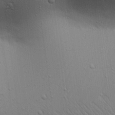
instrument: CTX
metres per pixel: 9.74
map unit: Aa
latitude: 18.5734
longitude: -141.7827
